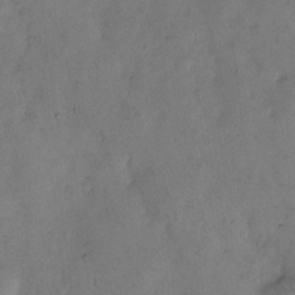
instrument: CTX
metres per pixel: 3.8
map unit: eHh
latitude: 9.9339
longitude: -62.7813
